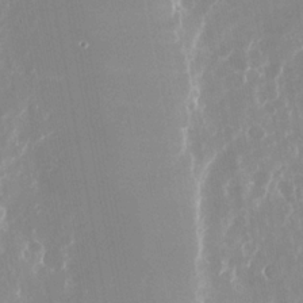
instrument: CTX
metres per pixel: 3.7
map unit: Nhu
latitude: -23.2754
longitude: -73.1781
